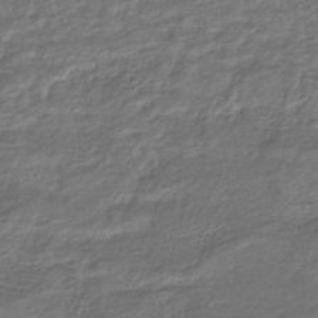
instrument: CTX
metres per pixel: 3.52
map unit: HNhu
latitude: -45.5021
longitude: 101.4454
